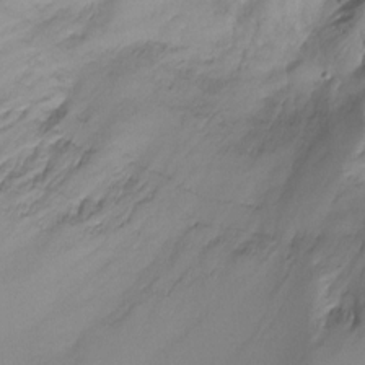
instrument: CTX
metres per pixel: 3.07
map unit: Ht
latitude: -14.3684
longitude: -50.8002
